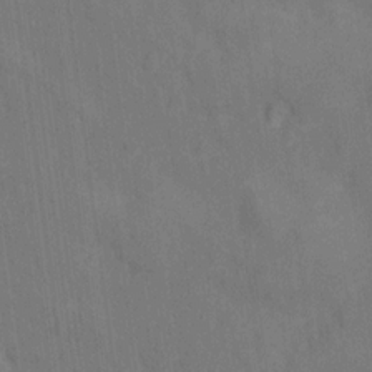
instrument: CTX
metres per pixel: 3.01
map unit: Hto
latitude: 14.5735
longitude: -36.1011
